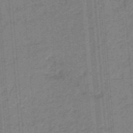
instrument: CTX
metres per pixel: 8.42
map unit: eHb
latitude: -46.3684
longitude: 83.8044
